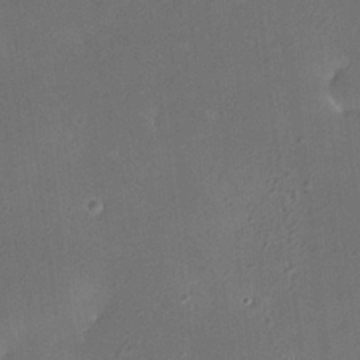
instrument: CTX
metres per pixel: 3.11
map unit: HNhu
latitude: 6.0822
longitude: 12.8786
